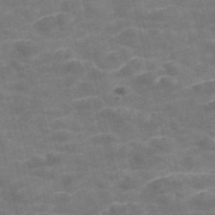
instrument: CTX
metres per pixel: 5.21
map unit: Nve
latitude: -57.2376
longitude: 51.0675
